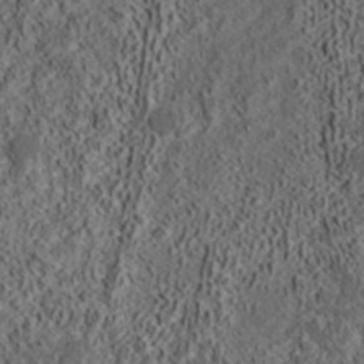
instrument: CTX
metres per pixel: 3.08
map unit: ANa
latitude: 37.2348
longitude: 19.2943
